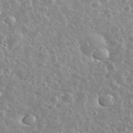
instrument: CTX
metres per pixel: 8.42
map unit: eHh
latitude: 35.0269
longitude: -61.4048
